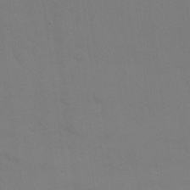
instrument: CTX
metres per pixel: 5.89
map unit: eHh
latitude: 18.3089
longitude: -66.6301
